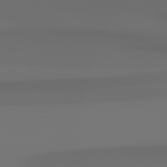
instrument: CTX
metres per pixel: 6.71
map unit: Hpe
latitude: 78.8947
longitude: -137.6127
